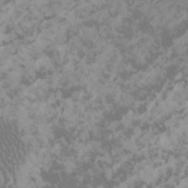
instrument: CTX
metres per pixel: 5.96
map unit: Htu
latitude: -5.4643
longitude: -74.1956
